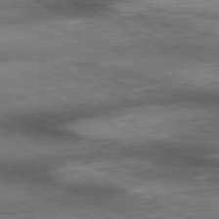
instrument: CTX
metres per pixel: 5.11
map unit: Ap
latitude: -81.0865
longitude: -91.1025
